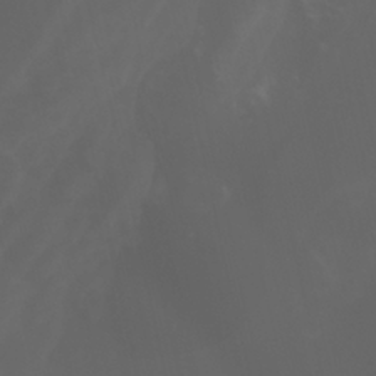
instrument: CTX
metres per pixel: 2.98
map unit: Aa
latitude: -7.8422
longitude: -77.6882
